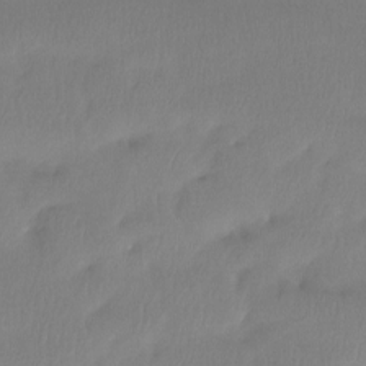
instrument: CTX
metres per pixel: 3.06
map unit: Htu
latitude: -14.9542
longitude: -46.3845
